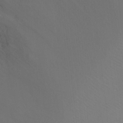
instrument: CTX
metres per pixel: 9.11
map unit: Ht
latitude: -9.4265
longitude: -24.2522
